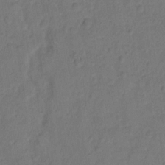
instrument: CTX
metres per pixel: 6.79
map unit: Hto
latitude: 7.3860
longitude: -61.3292
